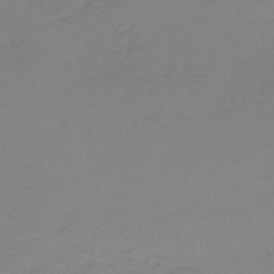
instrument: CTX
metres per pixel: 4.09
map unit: lHb
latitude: -45.6722
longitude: 62.6707
